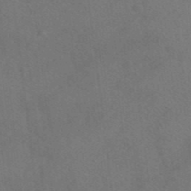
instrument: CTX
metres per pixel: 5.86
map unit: HNhu
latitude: -41.5399
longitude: 106.3307
